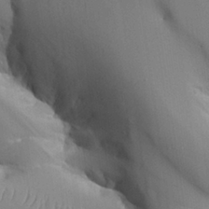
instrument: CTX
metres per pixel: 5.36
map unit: Aa
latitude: 27.6694
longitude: -129.3104
